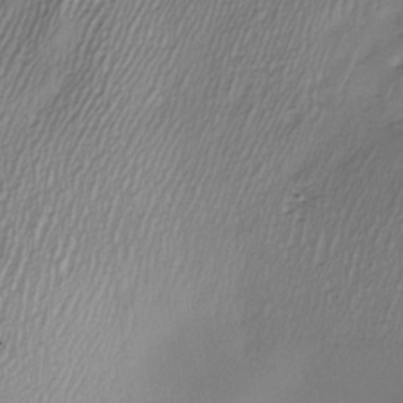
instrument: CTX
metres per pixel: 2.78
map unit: Nve
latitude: -22.8408
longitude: -138.2522
